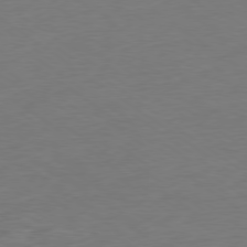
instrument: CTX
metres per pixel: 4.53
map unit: Ap
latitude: -79.2187
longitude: -68.0822
